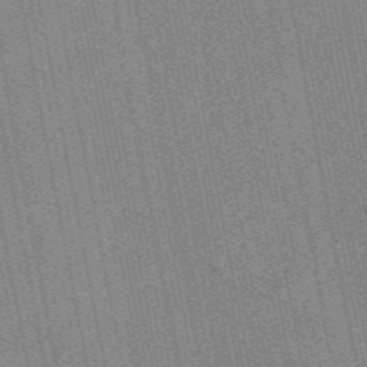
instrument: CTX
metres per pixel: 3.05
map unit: eAb
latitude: 48.7624
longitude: 103.9367
